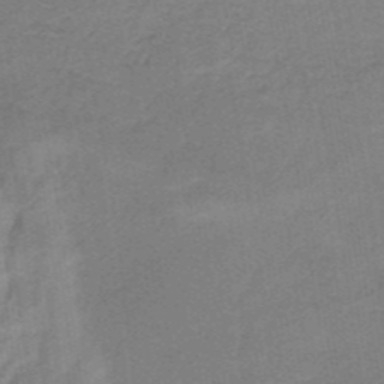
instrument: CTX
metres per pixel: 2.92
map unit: HNb
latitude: -34.6141
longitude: 60.1228
